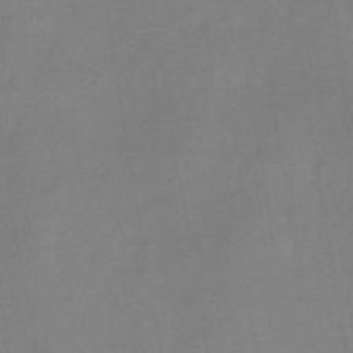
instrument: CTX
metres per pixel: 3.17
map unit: HNb
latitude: -44.8219
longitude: -38.1956
